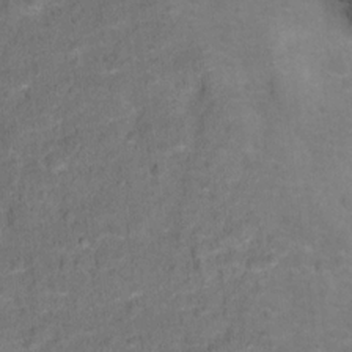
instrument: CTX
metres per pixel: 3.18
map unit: Hto
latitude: 13.9150
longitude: -38.9514
